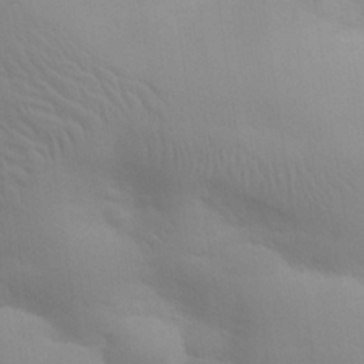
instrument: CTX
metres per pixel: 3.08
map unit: eHh
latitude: 30.8191
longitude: -70.0633
